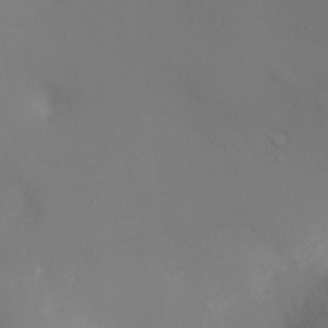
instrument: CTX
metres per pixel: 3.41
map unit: Ht
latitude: -8.2928
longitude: -27.5560
